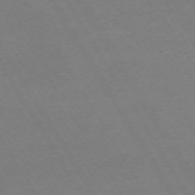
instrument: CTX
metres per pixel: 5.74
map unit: Hpe
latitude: -72.7841
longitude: 9.5588
